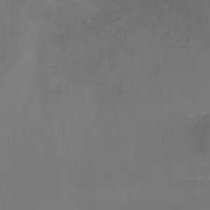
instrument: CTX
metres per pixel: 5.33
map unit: Ht
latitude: 1.8961
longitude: -33.7828
